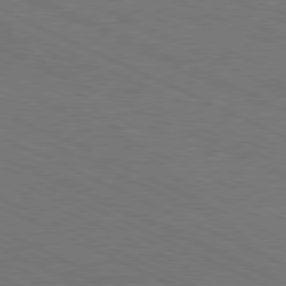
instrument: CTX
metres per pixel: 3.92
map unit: Hpe
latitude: -81.7478
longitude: 18.2928
